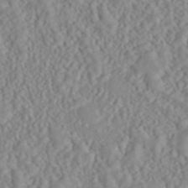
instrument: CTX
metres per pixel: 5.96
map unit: ANa
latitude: 40.1955
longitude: 28.2362
